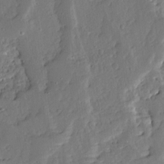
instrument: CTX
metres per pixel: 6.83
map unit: Ave
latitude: 13.2537
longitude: -135.9906
